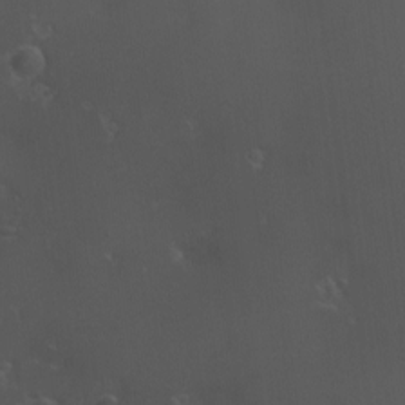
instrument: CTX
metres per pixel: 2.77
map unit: eHh
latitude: -3.8044
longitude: 19.2943
